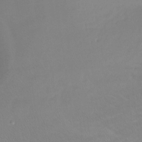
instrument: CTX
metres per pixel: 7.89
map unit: Ht
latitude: -15.4833
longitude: -44.3845
